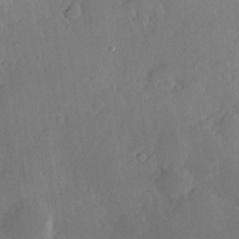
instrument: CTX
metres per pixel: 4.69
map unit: Hve
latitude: 25.9717
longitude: 150.6896
